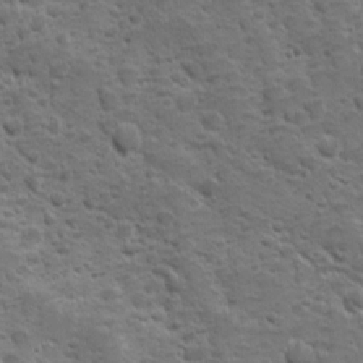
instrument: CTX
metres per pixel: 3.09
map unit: Ave
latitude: 10.3090
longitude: -103.9528
